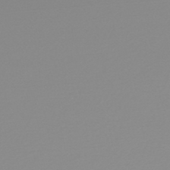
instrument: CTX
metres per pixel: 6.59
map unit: HNb
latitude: -48.7841
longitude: -50.8758
